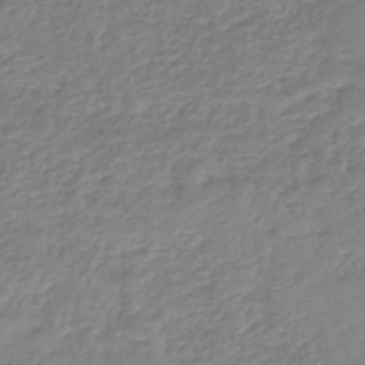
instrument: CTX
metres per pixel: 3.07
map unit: lHb
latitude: -45.5588
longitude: 73.5777
